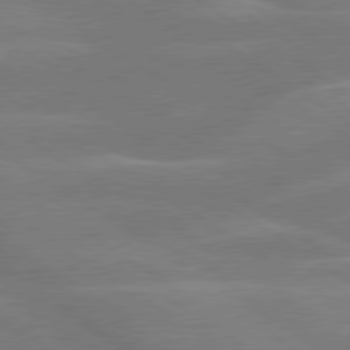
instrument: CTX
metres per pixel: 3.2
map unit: lApd
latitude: 79.6883
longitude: -122.4979
